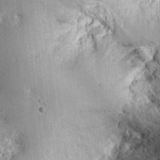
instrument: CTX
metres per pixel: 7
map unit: Ht
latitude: 7.8016
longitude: -75.6694
